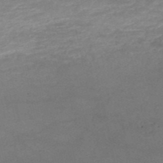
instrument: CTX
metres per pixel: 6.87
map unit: HNb
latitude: -52.1983
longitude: -41.5560
